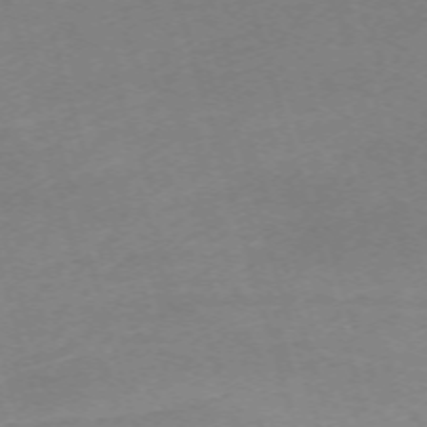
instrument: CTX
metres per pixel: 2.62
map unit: Nhu
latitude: -68.1227
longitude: 37.5588
